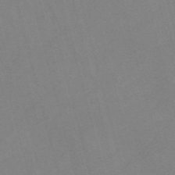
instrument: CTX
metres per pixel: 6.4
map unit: Nve
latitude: -57.5777
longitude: 64.2551
